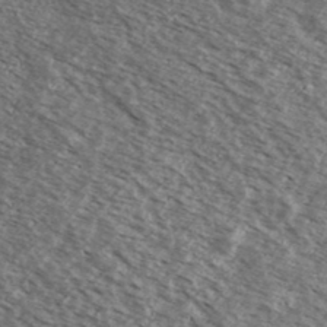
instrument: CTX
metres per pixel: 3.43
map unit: Ave
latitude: 38.5924
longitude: -109.2726
